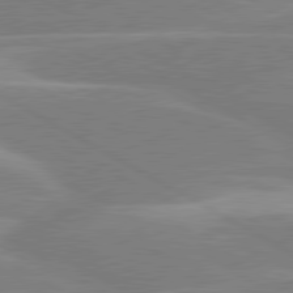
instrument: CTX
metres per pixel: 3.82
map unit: lApd
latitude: 80.3089
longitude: -123.9150
